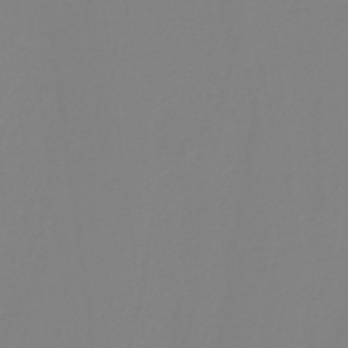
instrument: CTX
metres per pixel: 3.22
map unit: HNb
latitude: -41.2187
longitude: 51.4643
